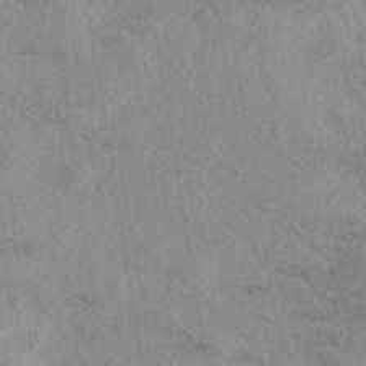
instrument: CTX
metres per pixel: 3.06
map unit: eAb
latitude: 38.9514
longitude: 112.9731
